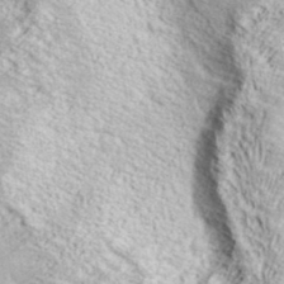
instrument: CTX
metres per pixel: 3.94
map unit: ANa
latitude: 37.6505
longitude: 18.1228
